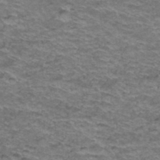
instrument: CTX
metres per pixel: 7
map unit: Hto
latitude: 38.8380
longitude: -42.9136
